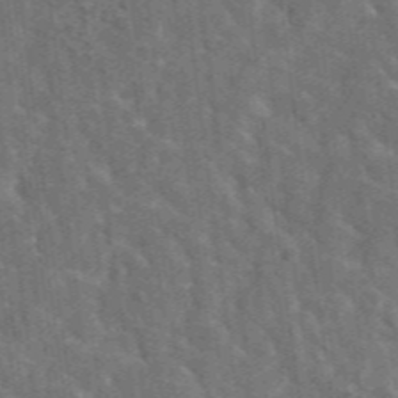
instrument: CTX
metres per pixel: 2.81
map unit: lHvf
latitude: 37.8961
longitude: -91.1970
